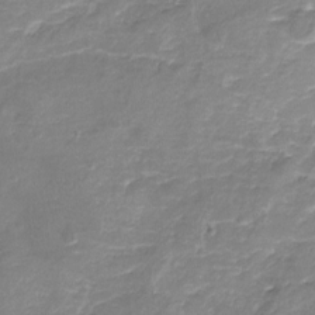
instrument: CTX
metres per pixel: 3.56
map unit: Nhu
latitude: -16.9920
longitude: -56.9135
